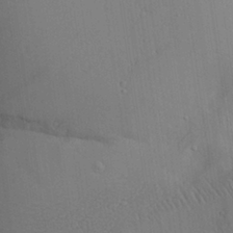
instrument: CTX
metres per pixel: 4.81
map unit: Aa
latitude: 25.9150
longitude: -137.1970
